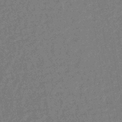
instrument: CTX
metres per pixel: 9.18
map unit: HNhu
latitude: -44.5763
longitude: 99.2565
